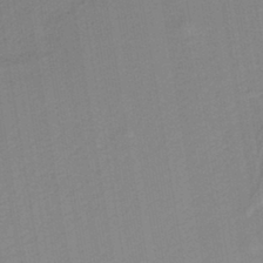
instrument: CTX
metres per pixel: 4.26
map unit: HNb
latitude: -41.9556
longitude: 51.5021
